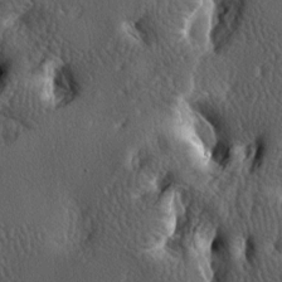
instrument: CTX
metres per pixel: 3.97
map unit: lAa
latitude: -6.7274
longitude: -125.0647
